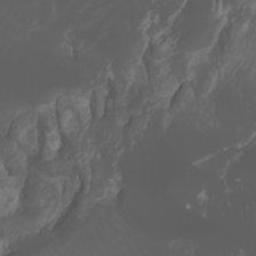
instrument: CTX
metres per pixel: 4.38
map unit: Htu
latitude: -1.1998
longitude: -77.6316
